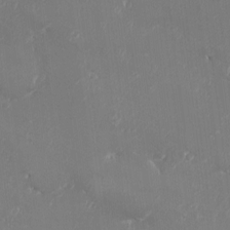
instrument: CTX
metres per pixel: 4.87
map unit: eHh
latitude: -4.7463
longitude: 19.6533
